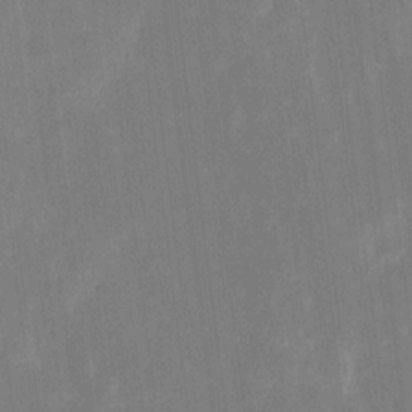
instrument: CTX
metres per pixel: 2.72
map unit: eHh
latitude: 5.9339
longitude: -69.6316
